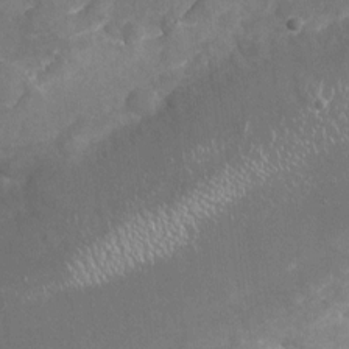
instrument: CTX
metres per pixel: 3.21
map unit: Nhu
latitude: -18.7274
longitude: -56.8946
